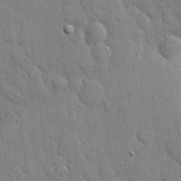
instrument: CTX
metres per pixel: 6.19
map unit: eHh
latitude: 19.6316
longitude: -61.3292
